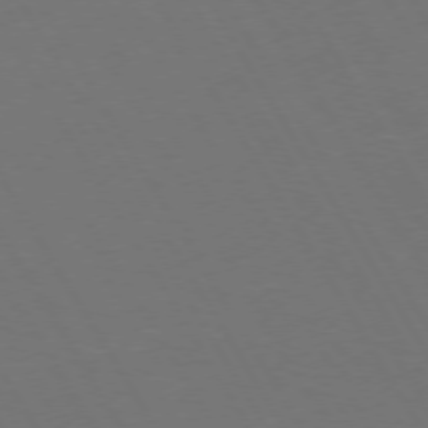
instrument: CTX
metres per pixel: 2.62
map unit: Hpe
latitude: 73.4427
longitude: -127.8017
